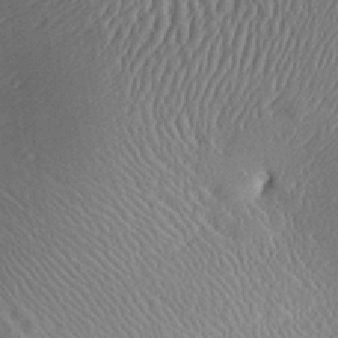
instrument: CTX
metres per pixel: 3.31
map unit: Aa
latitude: 28.4790
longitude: -136.8758
